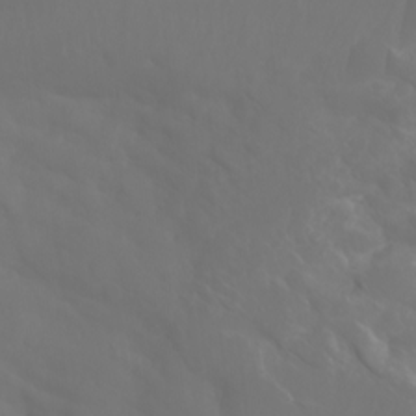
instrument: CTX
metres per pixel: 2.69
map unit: Aa
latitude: -10.9731
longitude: -68.2522
